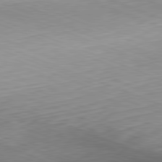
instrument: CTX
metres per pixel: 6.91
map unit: Hpe
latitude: -82.2172
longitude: 12.7652
